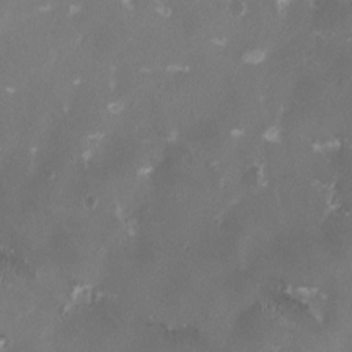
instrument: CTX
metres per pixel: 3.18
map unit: HNhu
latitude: 1.0836
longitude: -4.7435
